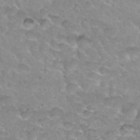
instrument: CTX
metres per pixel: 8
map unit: Hto
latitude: 33.8583
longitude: -47.5938
